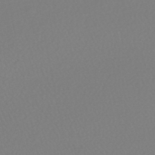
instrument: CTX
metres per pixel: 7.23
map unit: HNhu
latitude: -48.5007
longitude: 101.2564
